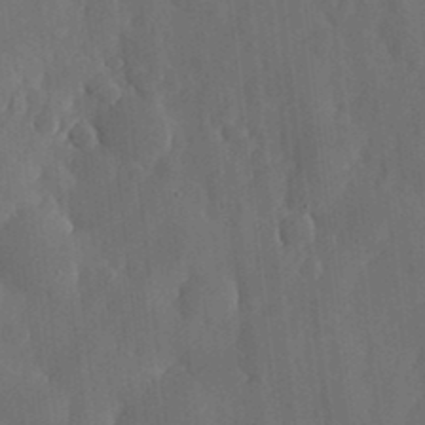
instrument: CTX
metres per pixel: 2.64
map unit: lHvf
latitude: 19.5182
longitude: -113.2915
